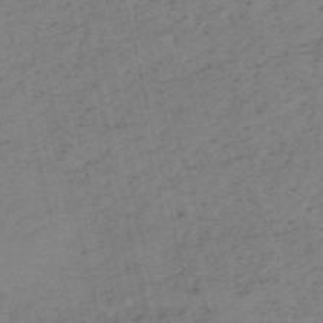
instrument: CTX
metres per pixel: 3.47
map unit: HNb
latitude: -55.5777
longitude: -43.0836
